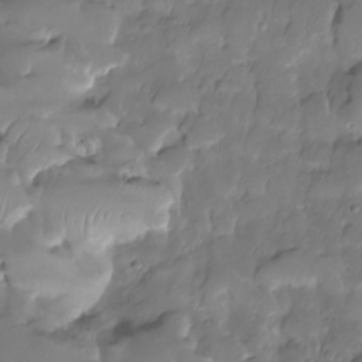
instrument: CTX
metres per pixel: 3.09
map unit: HNhu
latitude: -23.9745
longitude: 50.5763
